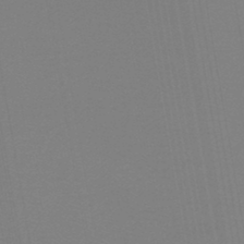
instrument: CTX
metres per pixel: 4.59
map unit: lHb
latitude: -45.4454
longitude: 71.7478
